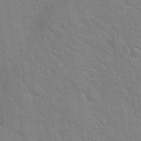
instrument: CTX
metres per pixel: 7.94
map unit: Hto
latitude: 20.6680
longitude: -51.8016
